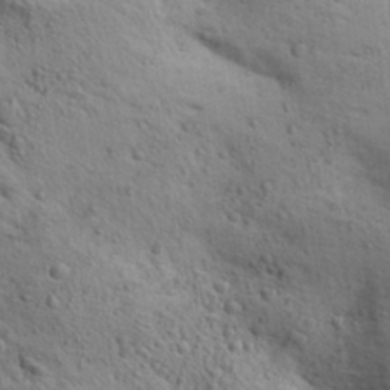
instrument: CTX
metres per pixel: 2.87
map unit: Aa
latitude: 31.0081
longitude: -147.0270
